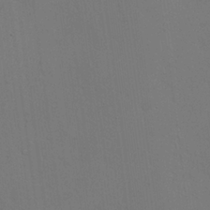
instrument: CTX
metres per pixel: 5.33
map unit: HNhu
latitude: 10.3278
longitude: 23.4077
